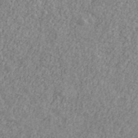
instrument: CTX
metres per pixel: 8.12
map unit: Ave
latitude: 41.2725
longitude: -111.3860
